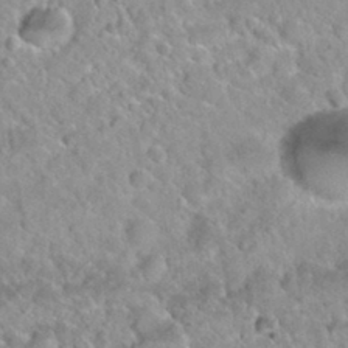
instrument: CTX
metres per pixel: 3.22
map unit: Nhu
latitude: 29.8772
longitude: -54.1767
